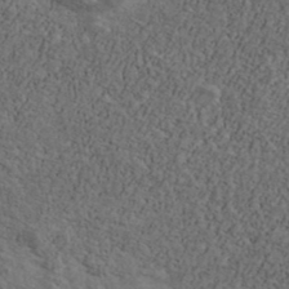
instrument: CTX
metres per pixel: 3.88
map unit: Ave
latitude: 40.1199
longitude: -110.9514
